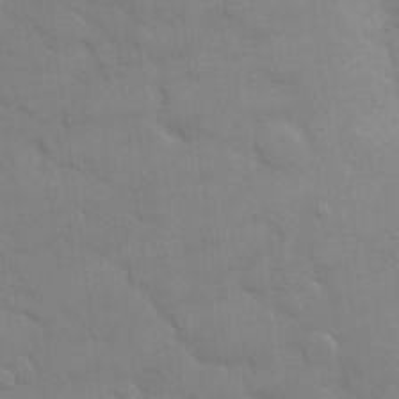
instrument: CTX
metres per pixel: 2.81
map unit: eHh
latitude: 16.6302
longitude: -66.5545
